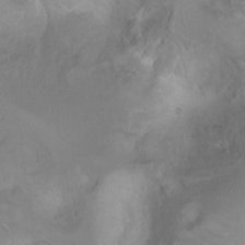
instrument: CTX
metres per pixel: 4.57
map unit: Nhu
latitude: 2.6868
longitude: -24.6112
